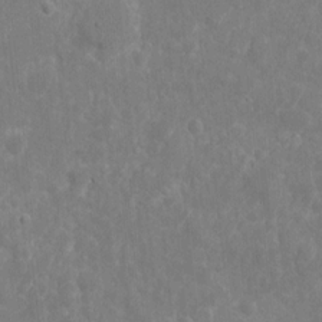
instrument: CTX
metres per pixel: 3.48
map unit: eHh
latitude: 9.7828
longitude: -71.7072
